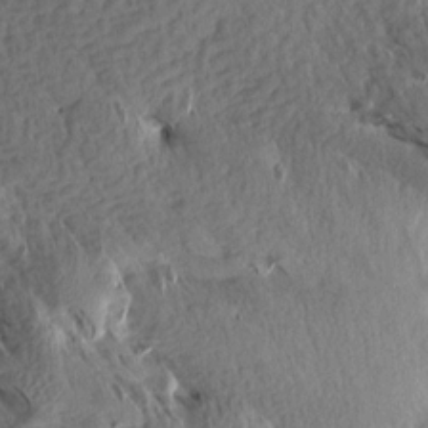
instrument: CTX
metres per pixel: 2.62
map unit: Aa
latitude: 13.1970
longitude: -143.8772
